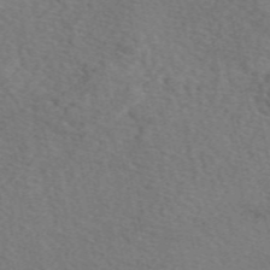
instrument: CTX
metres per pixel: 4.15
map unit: eAb
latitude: 50.9513
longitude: 109.2565
